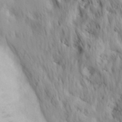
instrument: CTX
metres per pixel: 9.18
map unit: Hve
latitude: 32.4412
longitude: 149.1243
